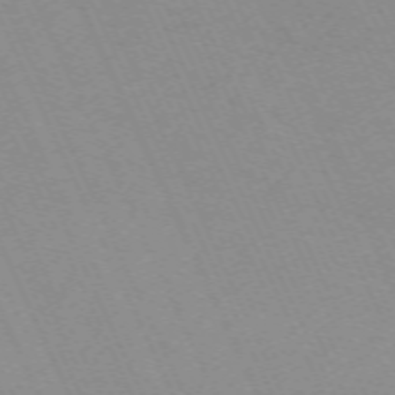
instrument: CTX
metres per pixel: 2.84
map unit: Hpe
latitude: -70.5196
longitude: 15.7289
